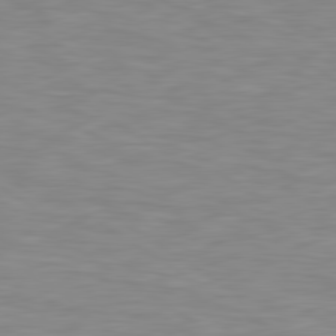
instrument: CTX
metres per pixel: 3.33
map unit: Hpe
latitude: 79.5560
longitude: -127.6316
